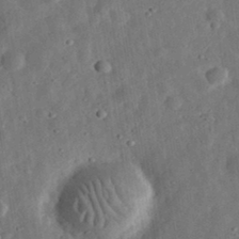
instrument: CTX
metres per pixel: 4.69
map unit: eHh
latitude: 32.9892
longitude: -77.3670
